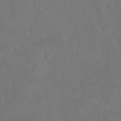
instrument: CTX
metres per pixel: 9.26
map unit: Nhu
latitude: 27.0270
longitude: -64.9325
